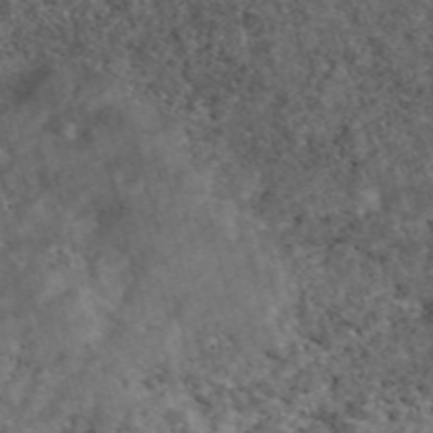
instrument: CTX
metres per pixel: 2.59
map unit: eAb
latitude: 47.4616
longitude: 117.7477
